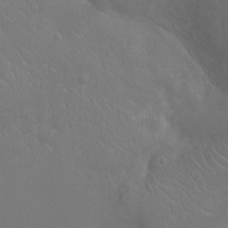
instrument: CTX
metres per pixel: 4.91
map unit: Ht
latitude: -4.1794
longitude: -17.9339
